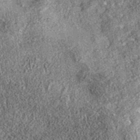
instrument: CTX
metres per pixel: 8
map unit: eAb
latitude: 36.0822
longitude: 106.9919
